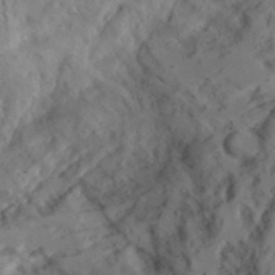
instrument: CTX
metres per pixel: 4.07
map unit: Aa
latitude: 23.6505
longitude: -131.3293
